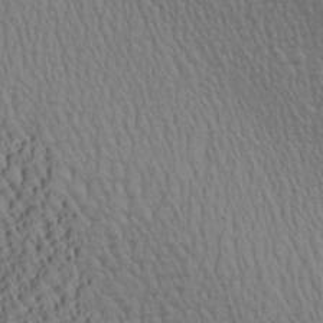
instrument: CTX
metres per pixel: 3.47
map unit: Aa
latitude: 26.9514
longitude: -136.8380
